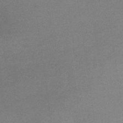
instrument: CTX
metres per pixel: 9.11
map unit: eHb
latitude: -33.5966
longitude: 68.1605
